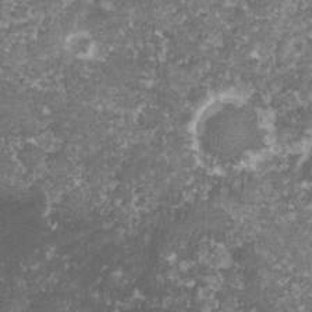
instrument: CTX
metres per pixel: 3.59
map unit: lHvf
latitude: -16.4062
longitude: -99.1403
